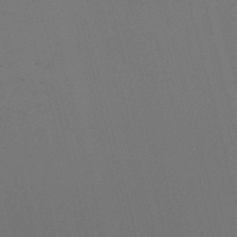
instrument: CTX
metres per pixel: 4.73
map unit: lHb
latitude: -48.1228
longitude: 61.1431
